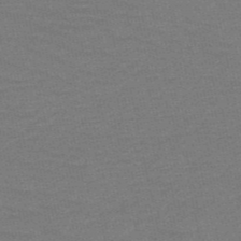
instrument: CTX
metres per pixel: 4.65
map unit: HNb
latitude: -52.8785
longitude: -43.3293
